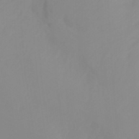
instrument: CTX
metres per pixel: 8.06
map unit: Ht
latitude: -15.2376
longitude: -55.8016
